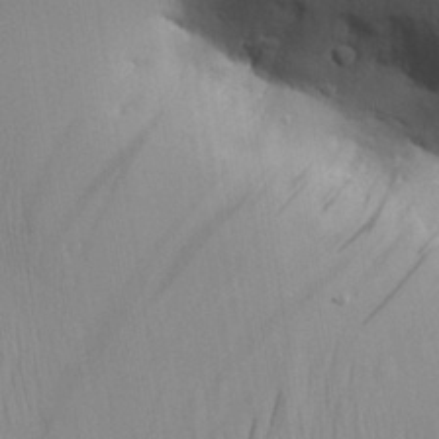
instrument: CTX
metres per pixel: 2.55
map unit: Aa
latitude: 27.8206
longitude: -138.3656
